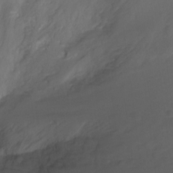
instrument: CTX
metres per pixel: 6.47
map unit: Nhu
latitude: -17.5588
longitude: -48.1578
